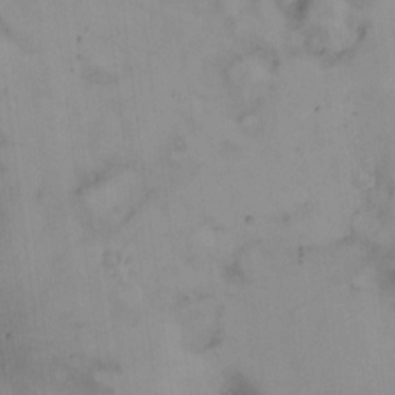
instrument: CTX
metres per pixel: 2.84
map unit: HNhu
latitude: 8.2712
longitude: 10.3306
